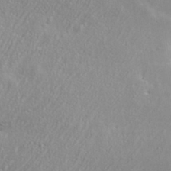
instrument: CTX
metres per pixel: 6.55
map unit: eHh
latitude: 35.3670
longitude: -132.4412
